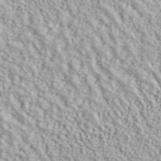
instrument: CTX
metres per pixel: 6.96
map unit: ANa
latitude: 41.5182
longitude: 18.5385
